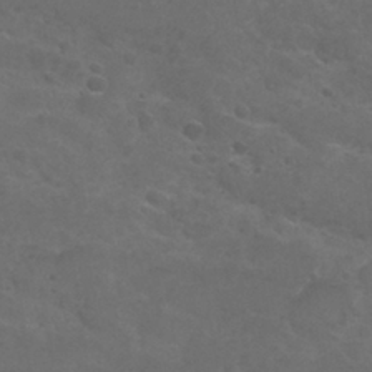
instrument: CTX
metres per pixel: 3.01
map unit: Nhu
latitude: 25.9906
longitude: -51.5938
